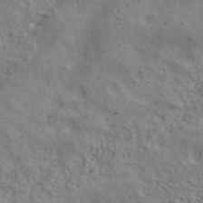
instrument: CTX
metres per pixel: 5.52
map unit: ANa
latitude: 38.7813
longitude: 28.8975
